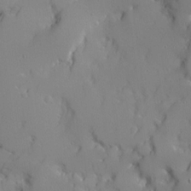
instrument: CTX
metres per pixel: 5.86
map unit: Ave
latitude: 12.1200
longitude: -101.4804
